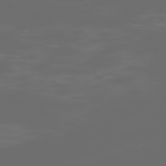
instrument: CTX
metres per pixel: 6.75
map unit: Hpe
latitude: -73.5966
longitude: 5.7477
